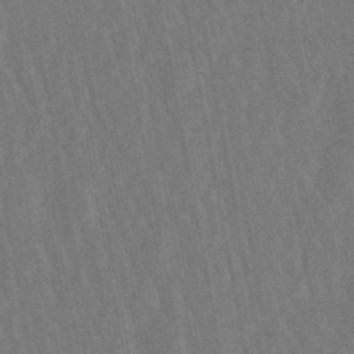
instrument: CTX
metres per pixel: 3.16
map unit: lHb
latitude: -49.5966
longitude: 71.7100
